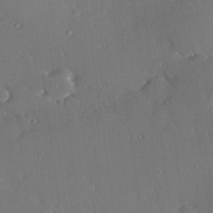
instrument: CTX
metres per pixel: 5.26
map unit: Hve
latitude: 26.9892
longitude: -90.8947
